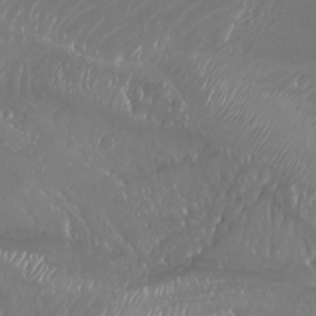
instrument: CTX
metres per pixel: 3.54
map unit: Aa
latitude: -7.6722
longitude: -78.8947
